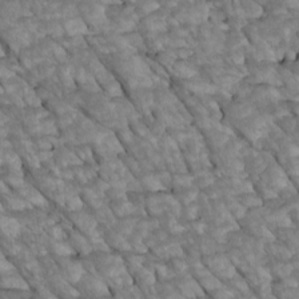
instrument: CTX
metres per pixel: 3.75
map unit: Htu
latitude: 1.9906
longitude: 144.4629
